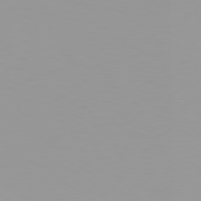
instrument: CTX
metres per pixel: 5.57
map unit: Hpe
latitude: 77.1214
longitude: -138.4601
